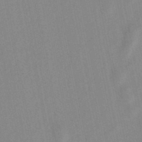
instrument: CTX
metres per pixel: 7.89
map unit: lHb
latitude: -49.0298
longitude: 72.0661
